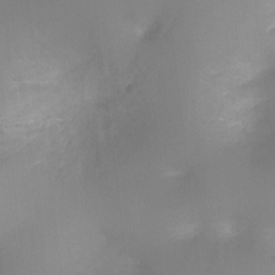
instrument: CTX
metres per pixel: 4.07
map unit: Ht
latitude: -8.5196
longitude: -24.7813
